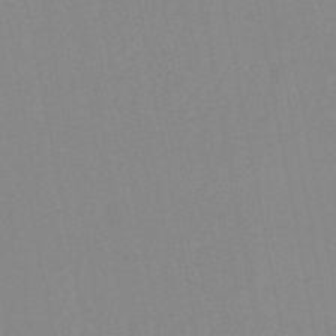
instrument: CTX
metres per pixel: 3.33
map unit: lHb
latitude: -44.6707
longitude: 76.7841
